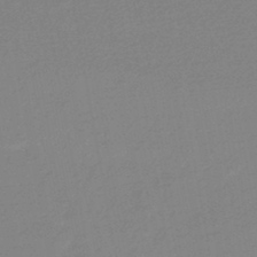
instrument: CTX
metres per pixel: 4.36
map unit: eHb
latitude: -44.9920
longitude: 90.0283
